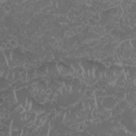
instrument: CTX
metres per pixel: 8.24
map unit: HNhu
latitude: -1.6533
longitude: 10.6330
